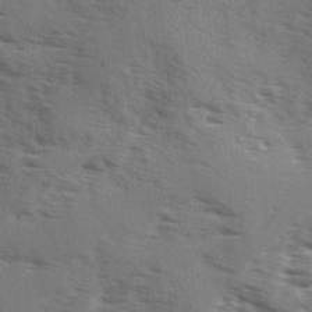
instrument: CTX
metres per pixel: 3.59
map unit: Ave
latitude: 1.8016
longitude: -110.6302
